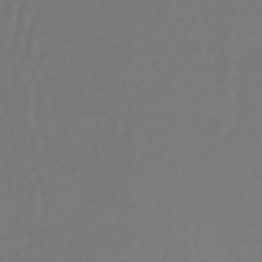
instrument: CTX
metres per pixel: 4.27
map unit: lHb
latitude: -44.4818
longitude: 76.2928
